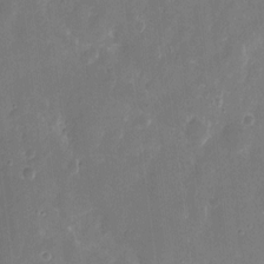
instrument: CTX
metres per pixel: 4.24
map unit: eHh
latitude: 8.6302
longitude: -70.4790
